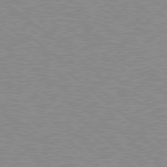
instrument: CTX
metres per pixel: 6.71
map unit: Hpe
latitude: 78.6491
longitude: -144.1955
